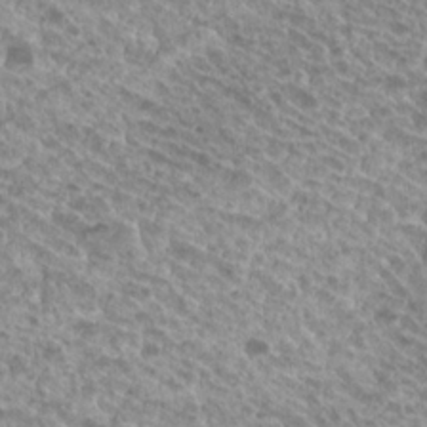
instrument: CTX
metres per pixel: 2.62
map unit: Hto
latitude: 21.3104
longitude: -34.6679
